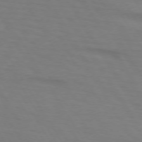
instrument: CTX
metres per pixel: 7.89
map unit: lApd
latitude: 73.3860
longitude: -74.7624
